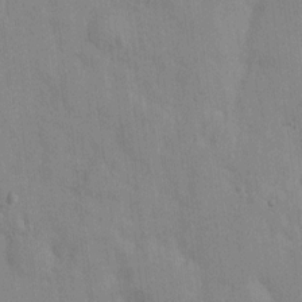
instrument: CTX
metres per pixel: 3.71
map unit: HNhu
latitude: 8.4979
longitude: -3.3859
